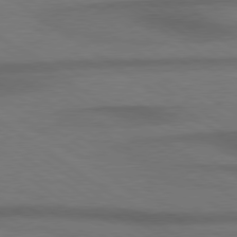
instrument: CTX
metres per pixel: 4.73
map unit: Hpe
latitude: 79.0459
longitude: -123.2348
